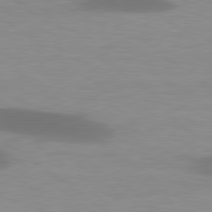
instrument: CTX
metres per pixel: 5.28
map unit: lApd
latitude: 79.3482
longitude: -47.7261
